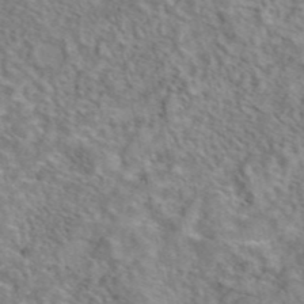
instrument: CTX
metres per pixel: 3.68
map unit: eAb
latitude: 42.8191
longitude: 108.2173
